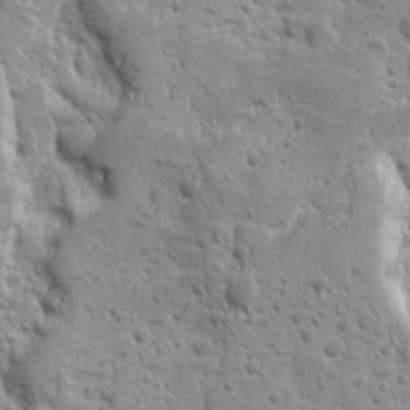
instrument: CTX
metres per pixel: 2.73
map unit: Ave
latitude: 10.1389
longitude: -104.8380
